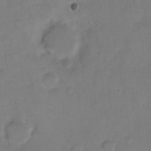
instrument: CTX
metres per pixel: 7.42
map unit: Hto
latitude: 7.8961
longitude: -62.1578
